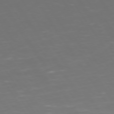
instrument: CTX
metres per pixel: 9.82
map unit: Hpe
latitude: 73.1404
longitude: -127.4049
